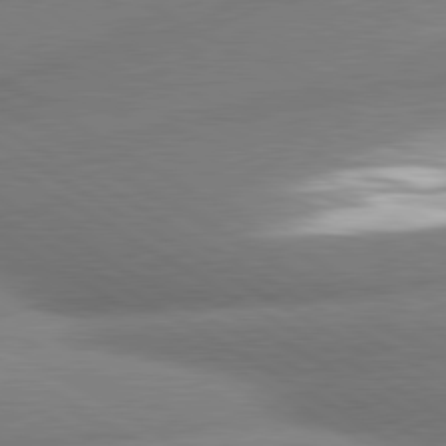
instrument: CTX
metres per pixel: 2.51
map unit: lApd
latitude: 80.3467
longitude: -162.7436
